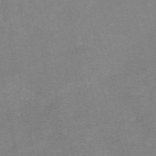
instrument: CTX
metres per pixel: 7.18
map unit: eAb
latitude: 48.2522
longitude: 103.8611
